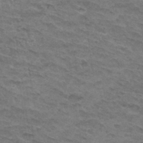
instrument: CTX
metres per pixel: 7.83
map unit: Hto
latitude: 32.8380
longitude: -47.2348
